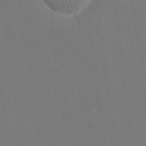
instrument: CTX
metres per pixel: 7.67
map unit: eHh
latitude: 19.1214
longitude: -69.3482
